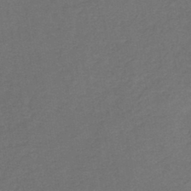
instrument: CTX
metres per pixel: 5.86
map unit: HNb
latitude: -44.1039
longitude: -39.2159
